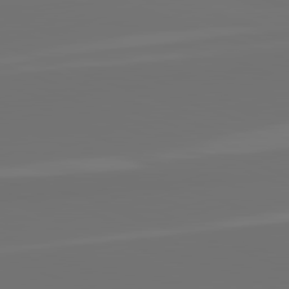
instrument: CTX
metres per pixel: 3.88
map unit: lApd
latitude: 82.4601
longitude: 154.6897
